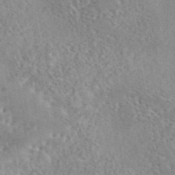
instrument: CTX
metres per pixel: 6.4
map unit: eAb
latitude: 44.2711
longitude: 116.3495
